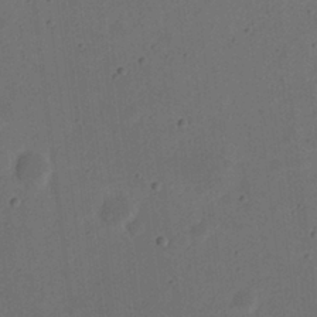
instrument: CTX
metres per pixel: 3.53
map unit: eHh
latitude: 21.7828
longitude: -69.9528
